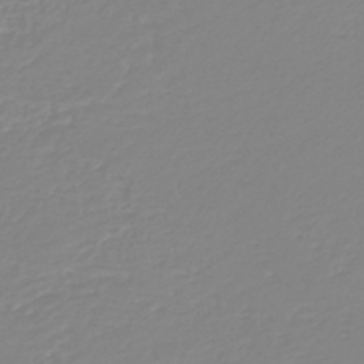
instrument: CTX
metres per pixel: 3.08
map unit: HNb
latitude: -45.2943
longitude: 54.3873
